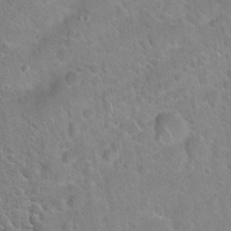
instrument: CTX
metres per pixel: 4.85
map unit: Hto
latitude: 21.7450
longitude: -50.8191
